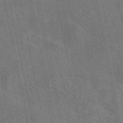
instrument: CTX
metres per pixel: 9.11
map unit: eAb
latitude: 49.3293
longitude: 115.3887
